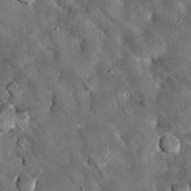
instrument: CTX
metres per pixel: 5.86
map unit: Hto
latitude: 15.7072
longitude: -35.4048
